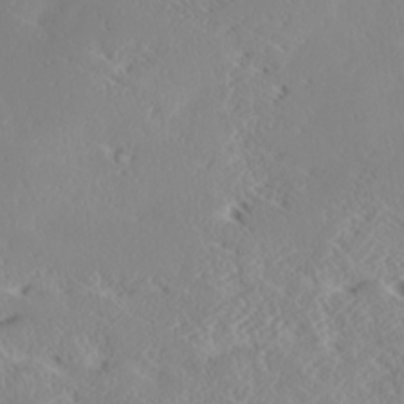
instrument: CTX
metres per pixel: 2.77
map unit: Ave
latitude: 17.8205
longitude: -137.7261
